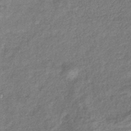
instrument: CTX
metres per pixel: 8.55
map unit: eHb
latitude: -39.8989
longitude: 81.5966
